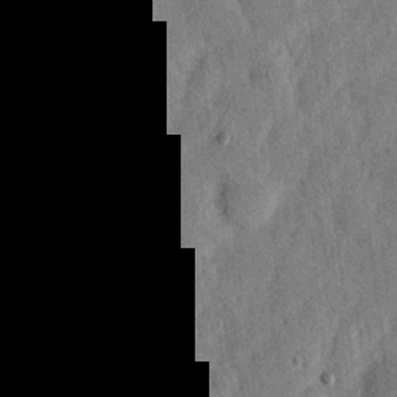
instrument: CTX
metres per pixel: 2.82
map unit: eHh
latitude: 6.1011
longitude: -72.1578
